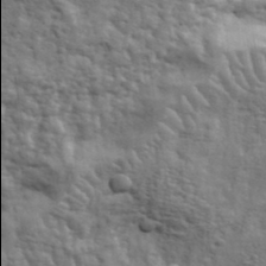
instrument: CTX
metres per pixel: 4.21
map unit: eHh
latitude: 36.7246
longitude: -81.9906
